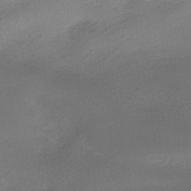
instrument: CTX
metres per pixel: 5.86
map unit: HNhu
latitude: -40.1795
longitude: 95.4832
